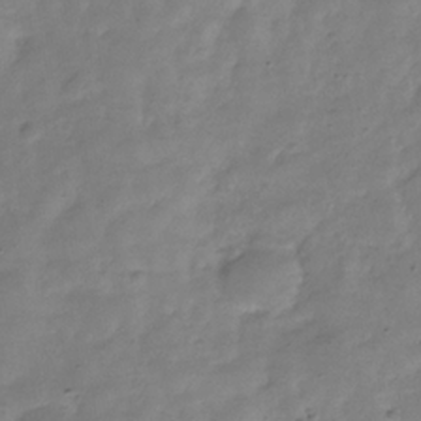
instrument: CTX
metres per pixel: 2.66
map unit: Hve
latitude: -31.9745
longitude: 90.6708
